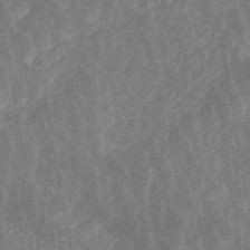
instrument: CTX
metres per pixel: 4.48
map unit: ANa
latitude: 45.5938
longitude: 29.0675
